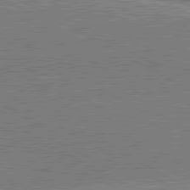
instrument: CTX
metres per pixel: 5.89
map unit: lApd
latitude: 81.1025
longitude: 142.8974
